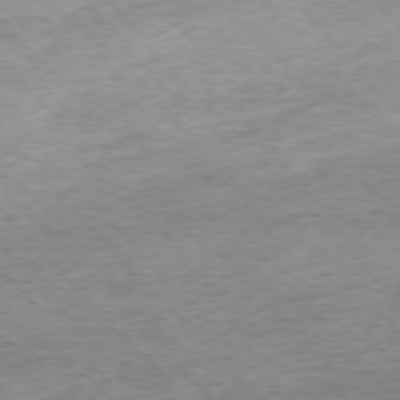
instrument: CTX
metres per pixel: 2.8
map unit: Ap
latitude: -76.5385
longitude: -97.1970
